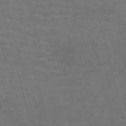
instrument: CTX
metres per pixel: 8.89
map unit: Nve
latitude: -58.6707
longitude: 63.7666
